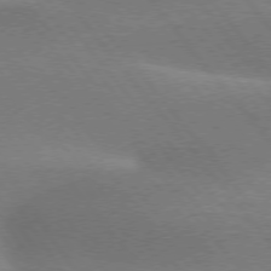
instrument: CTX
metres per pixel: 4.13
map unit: lApd
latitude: 75.0081
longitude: -58.9514
